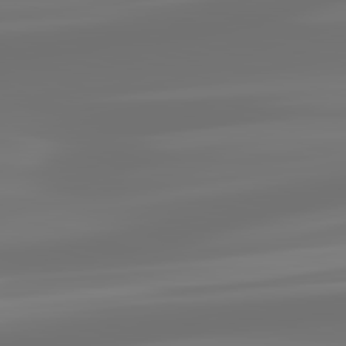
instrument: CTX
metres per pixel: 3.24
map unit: lApd
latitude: 83.2348
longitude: -130.2901
